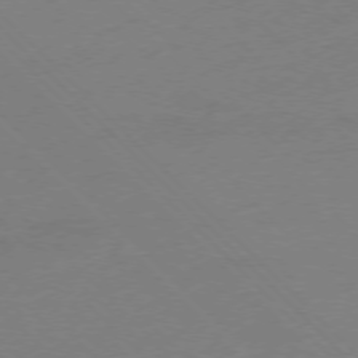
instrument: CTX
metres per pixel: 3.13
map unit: Ap
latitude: -76.8030
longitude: -57.9150
